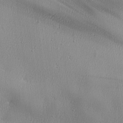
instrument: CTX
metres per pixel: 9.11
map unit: lHvf
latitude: 23.4048
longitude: 141.5588
